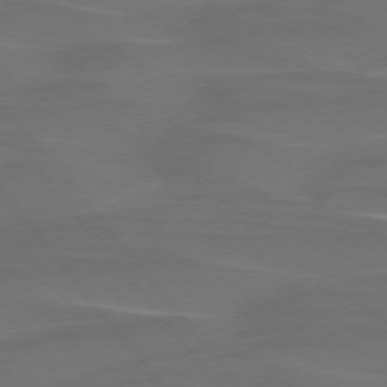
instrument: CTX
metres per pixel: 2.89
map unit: lApd
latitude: 75.7639
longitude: -79.9150
